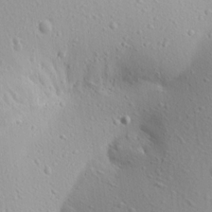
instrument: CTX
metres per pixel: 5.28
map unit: Aa
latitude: 12.4223
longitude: -143.0270
